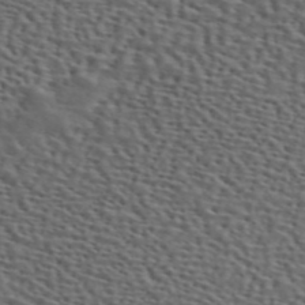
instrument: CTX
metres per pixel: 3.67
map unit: ANa
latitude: 45.9339
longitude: 49.3699
